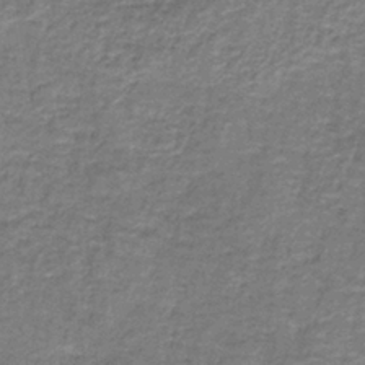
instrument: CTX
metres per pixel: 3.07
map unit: eAb
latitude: -38.3873
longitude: 51.3321
